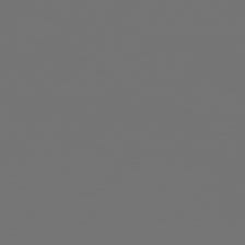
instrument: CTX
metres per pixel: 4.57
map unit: Hpe
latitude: 74.9514
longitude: -129.4237
